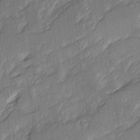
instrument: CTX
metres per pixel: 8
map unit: Ave
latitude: 16.6113
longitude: -138.3656
